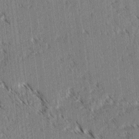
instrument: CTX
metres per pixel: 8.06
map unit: lAvf
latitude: 3.4048
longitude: -105.5183
